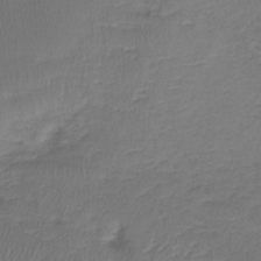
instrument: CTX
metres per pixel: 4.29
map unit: lHb
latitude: -39.0109
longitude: 73.3509
